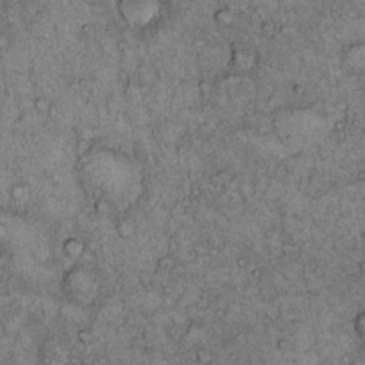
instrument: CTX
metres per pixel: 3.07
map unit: Hto
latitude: 12.2145
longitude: -58.2712
